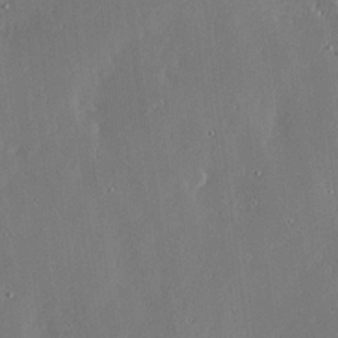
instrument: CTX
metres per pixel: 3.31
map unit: Ave
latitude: 17.7072
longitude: -139.5749
